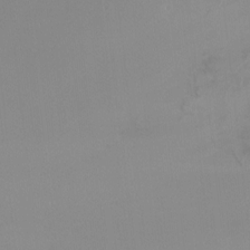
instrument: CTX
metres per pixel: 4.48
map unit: Ht
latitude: -9.2187
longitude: -32.2523
